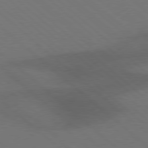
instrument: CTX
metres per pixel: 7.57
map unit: Hpe
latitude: 77.8772
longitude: -150.8947
